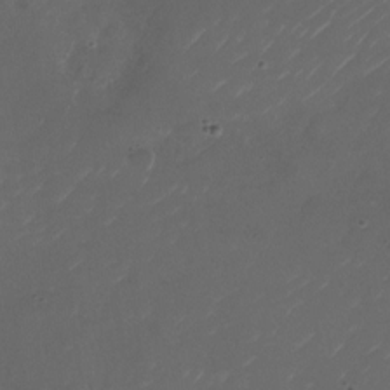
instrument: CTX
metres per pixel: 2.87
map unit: Nhu
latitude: -27.9367
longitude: -72.5735
